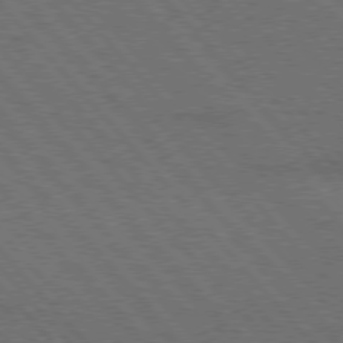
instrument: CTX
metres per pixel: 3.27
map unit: lApd
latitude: 75.7828
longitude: -84.5168
